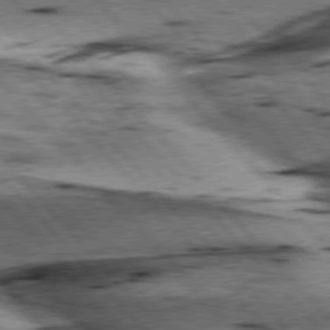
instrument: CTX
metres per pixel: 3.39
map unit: lApd
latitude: 76.6301
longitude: -71.8583
